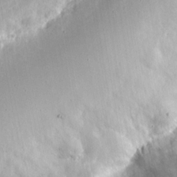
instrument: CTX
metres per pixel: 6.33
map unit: eHh
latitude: 8.9325
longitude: -70.8002
